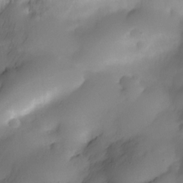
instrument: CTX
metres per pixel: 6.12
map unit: Nhe
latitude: -35.1998
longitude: -144.8191
